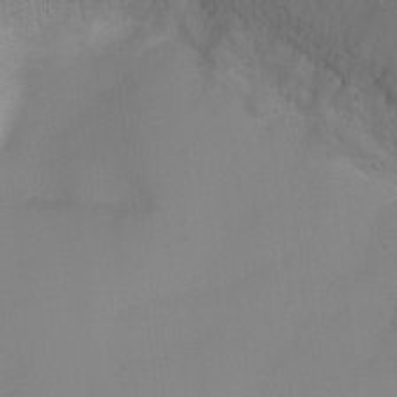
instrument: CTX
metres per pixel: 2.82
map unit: Ht
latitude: -2.8030
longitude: -27.9717
